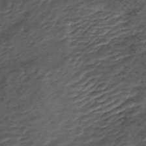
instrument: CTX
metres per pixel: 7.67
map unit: ANa
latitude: -40.7463
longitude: 103.0109
